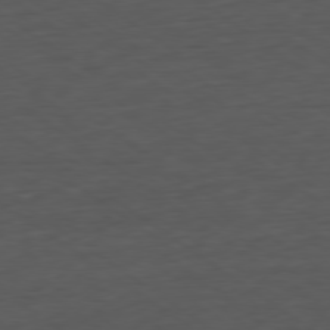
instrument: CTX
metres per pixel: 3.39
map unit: Ap
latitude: -79.5210
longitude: -58.5357
